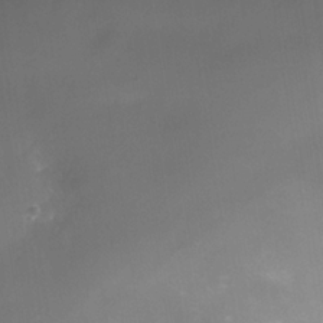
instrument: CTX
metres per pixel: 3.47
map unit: Nhe
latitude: -35.2565
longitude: -145.5560
